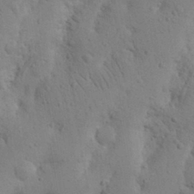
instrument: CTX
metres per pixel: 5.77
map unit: Nhu
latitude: 16.5168
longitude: -75.7450
